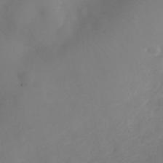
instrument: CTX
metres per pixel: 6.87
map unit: Nhe
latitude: -37.0675
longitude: -86.9325
